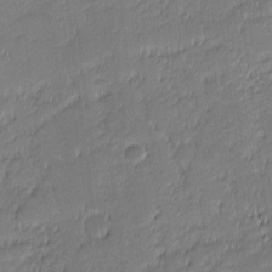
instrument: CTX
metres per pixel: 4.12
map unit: eHh
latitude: -1.8423
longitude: -83.1781
